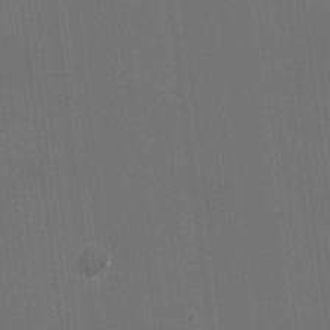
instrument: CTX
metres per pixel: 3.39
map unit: HNhu
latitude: -2.1794
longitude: -6.1011
